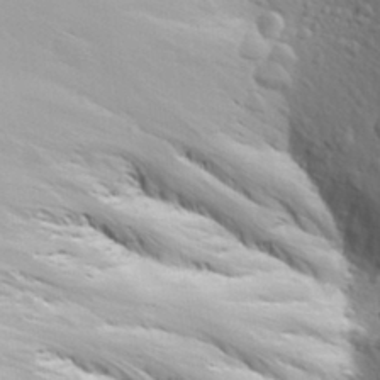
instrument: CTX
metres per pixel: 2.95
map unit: Aa
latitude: 29.5560
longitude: -139.9150
